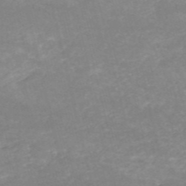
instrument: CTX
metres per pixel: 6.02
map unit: HNb
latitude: -53.6721
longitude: -36.3467
